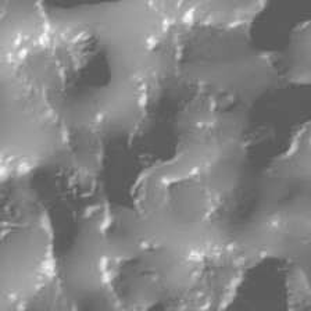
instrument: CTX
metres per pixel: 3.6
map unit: Nhe
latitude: -33.9367
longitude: -88.8569
